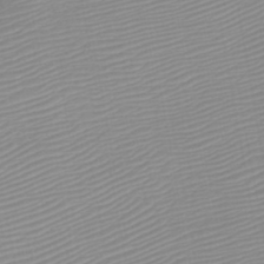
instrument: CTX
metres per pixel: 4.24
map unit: HNb
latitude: -45.5966
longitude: -43.5749
